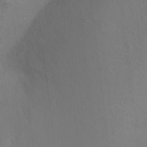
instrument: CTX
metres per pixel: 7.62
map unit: Ht
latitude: 0.3278
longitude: -35.5938
